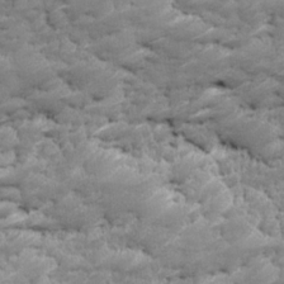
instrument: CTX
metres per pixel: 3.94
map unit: Ave
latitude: 16.7624
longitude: -135.6127
